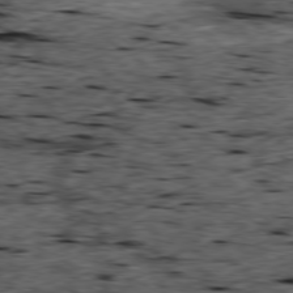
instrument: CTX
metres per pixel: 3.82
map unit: Ap
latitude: -79.3320
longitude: -91.5371
